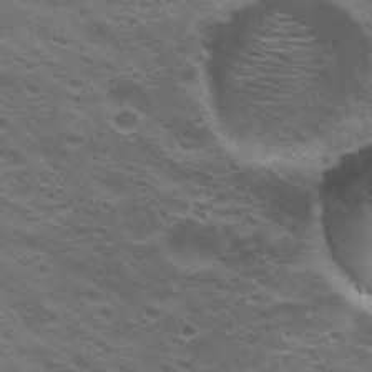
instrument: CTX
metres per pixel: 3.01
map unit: Nhu
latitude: 20.7247
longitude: -31.3671
